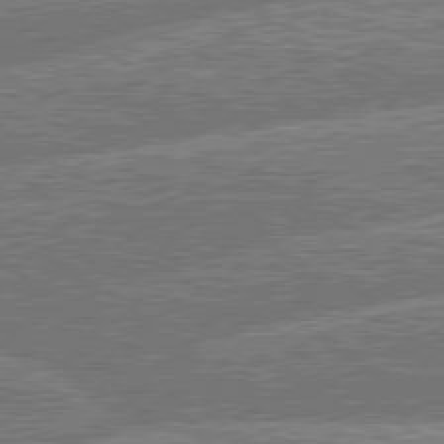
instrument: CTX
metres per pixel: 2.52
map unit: lApd
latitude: 79.9906
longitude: -156.9135
